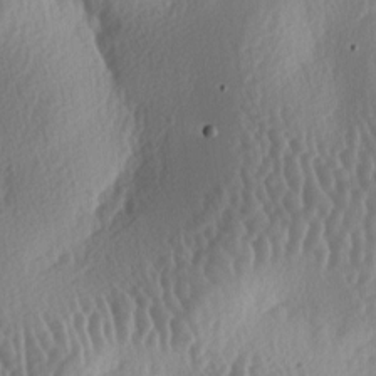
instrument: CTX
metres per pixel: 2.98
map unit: lAa
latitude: -5.9367
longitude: -128.5735
